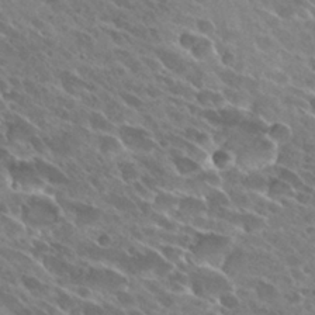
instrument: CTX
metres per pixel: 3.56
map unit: Hto
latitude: 27.9717
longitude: -41.8394
